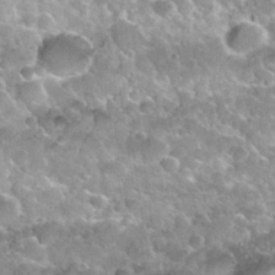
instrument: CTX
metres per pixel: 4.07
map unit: Nhu
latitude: 29.9717
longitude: -54.4223
